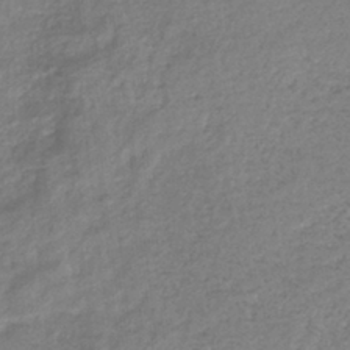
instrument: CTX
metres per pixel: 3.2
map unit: eHb
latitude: -38.4062
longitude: 78.6329
